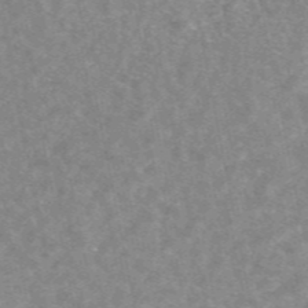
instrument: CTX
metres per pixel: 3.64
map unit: eAb
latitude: 48.1578
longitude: 117.1053
